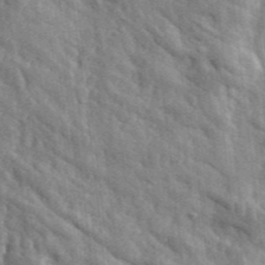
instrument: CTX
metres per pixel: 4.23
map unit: eHh
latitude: 33.8961
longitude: -78.3279
